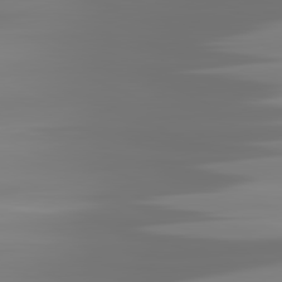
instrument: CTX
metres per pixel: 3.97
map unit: lApd
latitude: 81.5560
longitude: -137.4616
